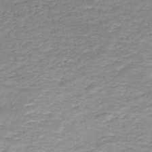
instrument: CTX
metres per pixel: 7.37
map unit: HNb
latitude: -50.7841
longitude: -41.2348
